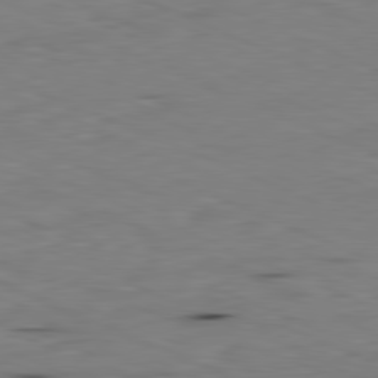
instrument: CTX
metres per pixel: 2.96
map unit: Ap
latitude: -81.8989
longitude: -68.9325
